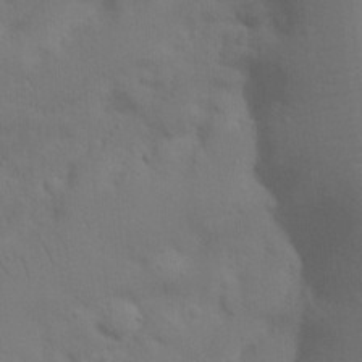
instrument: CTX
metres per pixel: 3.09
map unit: Nhu
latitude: 21.3671
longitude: -73.4049
